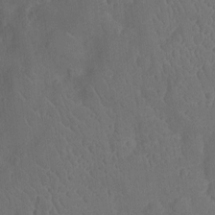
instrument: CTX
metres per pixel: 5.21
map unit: Ht
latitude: -12.4251
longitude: -24.5167
